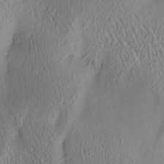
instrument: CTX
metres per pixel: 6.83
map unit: lAa
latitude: 4.8002
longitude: -117.5371
